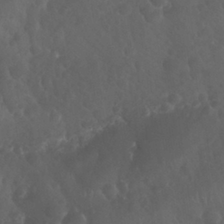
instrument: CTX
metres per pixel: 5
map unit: Nhu
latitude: 26.3656
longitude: -63.2537
